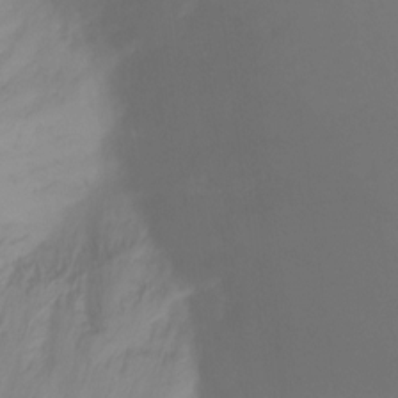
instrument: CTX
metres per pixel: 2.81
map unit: Nhu
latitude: -13.4832
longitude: -57.4804
